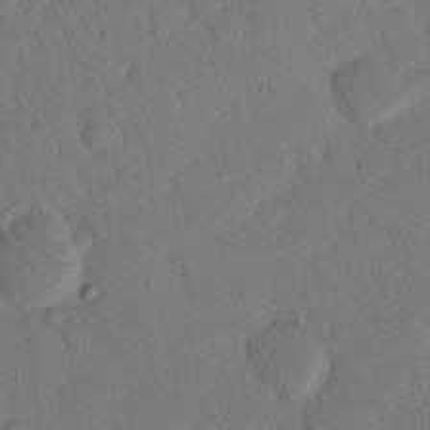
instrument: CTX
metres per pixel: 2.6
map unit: Nhu
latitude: 17.3860
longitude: -78.9703
